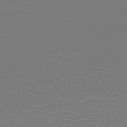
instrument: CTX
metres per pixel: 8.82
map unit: HNb
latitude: -50.3117
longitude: -43.8394
